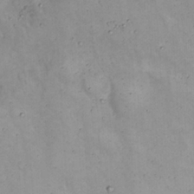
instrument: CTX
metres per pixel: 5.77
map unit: Nhu
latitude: 22.3845
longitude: -66.6112
